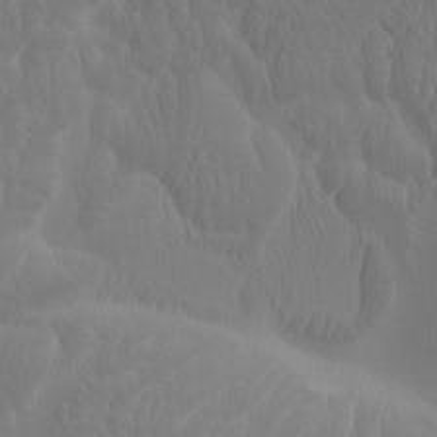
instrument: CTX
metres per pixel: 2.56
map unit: eHh
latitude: -2.0283
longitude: 15.2376
